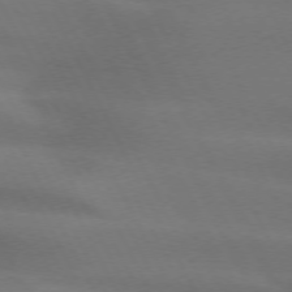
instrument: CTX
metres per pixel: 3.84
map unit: lApd
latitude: 72.9325
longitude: -49.3671
